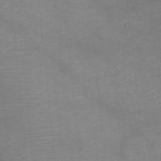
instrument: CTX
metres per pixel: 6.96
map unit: HNb
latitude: -45.7100
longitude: -45.8961
